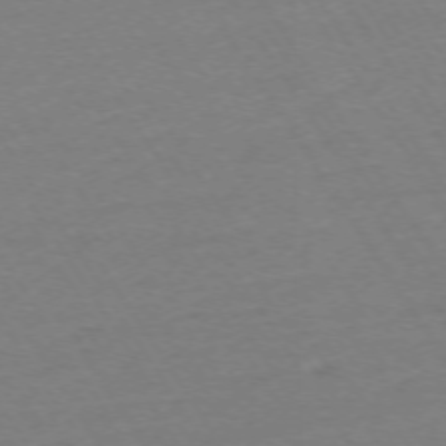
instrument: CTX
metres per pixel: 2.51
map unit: Ap
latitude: -74.2740
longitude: -81.7261
